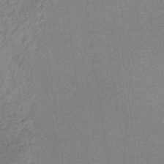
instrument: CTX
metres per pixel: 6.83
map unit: lHb
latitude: -36.0850
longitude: 68.2928
